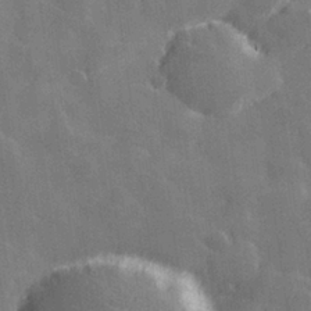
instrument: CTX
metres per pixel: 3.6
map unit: Hve
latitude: 28.6679
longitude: 145.8989
